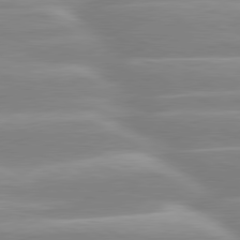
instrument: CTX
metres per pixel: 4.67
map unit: lApd
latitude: 80.3089
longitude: -129.3670
